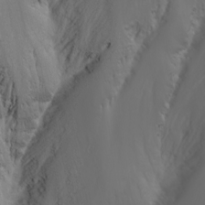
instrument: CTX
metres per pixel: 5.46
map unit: Nhu
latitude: -5.6155
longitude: -90.8191
